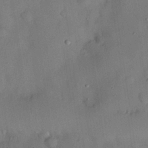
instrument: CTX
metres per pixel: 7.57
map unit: Nhu
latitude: 26.1011
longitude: -72.9325
